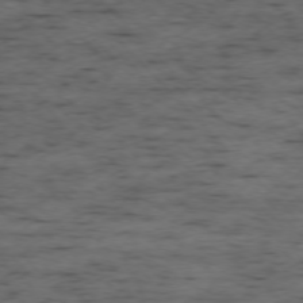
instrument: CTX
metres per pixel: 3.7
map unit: Ap
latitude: -76.3306
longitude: -91.2537
